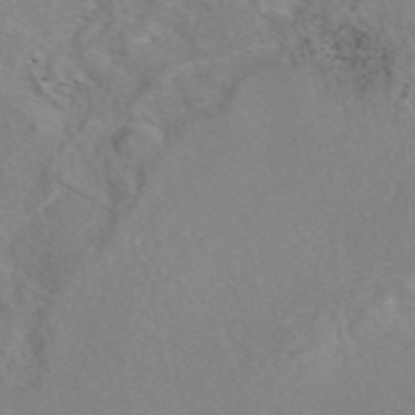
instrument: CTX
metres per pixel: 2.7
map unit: eAb
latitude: 45.4237
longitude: 110.1416
